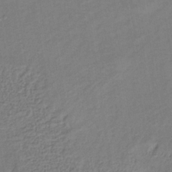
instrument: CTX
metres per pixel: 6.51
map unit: lHb
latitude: -34.2739
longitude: 64.4629
